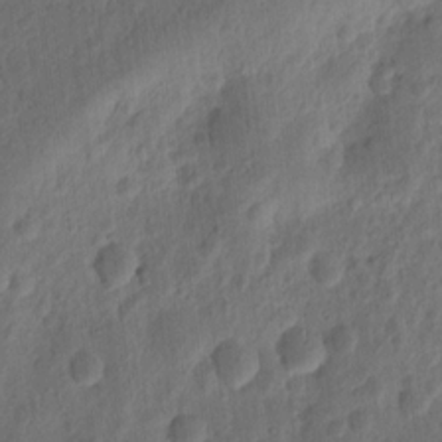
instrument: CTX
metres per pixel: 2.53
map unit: Ht
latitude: 11.9906
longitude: -75.2915
